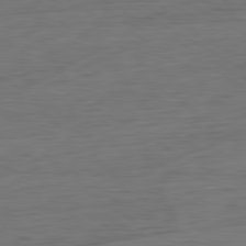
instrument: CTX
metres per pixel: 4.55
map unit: Ap
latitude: -81.3510
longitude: -79.1026
